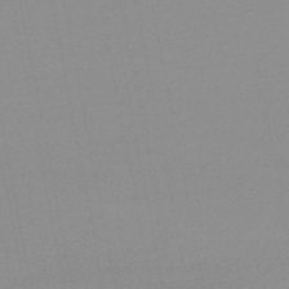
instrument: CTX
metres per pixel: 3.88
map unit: lHb
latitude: -48.0094
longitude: 69.3131
